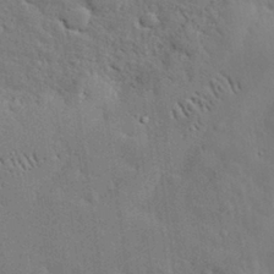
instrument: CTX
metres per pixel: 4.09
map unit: eHh
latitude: 30.7436
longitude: -82.9135
